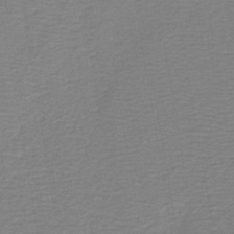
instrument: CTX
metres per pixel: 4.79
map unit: lHb
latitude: -41.3509
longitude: 52.8974
